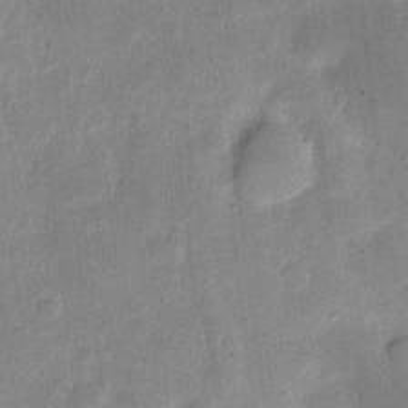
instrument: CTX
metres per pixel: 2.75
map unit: eHh
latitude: 5.1592
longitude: -71.0647
